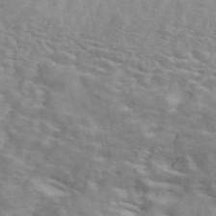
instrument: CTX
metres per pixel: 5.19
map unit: ANa
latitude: 46.1200
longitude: 29.9178
